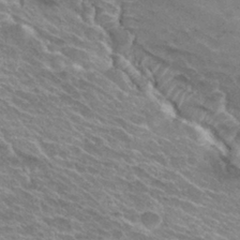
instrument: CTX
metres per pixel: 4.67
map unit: Hto
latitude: 30.1767
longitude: -47.4049
